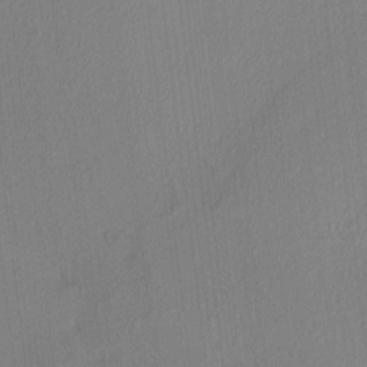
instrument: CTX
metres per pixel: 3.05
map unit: Ave
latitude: 3.1025
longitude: -114.4978
